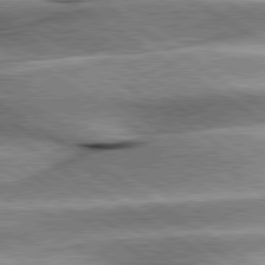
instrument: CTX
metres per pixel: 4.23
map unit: lApd
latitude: 80.0444
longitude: -141.6693
